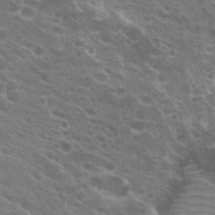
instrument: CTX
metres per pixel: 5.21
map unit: Hto
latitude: 23.8016
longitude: -40.5923
